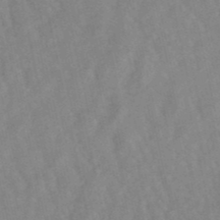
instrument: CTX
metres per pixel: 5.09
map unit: lHb
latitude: -48.9353
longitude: 72.8975
